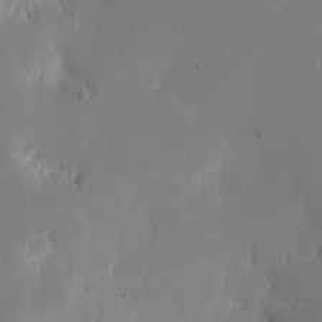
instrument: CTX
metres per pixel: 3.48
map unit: eHh
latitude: 11.5938
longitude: -68.0255
